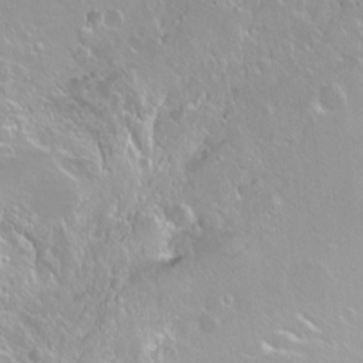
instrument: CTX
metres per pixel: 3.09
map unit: Hto
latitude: -6.5573
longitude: -48.1389
